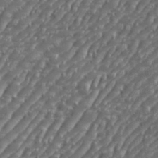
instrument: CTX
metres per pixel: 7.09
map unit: eHh
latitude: 36.1200
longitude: -133.9339
